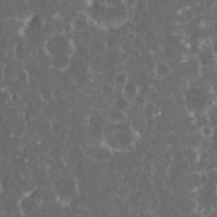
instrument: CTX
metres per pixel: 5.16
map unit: eHh
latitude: 33.5182
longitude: -62.1011
